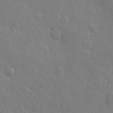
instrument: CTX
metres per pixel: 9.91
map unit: Hve
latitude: 23.0269
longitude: 145.5399
